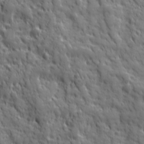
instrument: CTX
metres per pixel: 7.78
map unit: Ave
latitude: 19.6316
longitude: -133.1403
